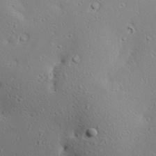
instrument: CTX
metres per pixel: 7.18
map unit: Hve
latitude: 23.4237
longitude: -97.9528
